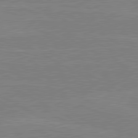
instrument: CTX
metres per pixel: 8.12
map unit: lApd
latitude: 80.5168
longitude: -126.4601
